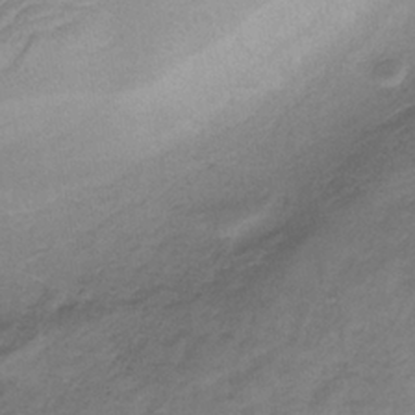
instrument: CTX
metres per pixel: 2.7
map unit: HNb
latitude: -32.8786
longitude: 58.2928
